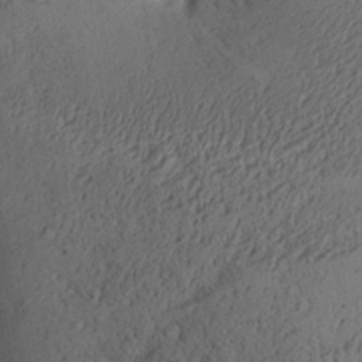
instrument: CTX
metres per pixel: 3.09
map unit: Aa
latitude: 28.1200
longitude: -135.3103
